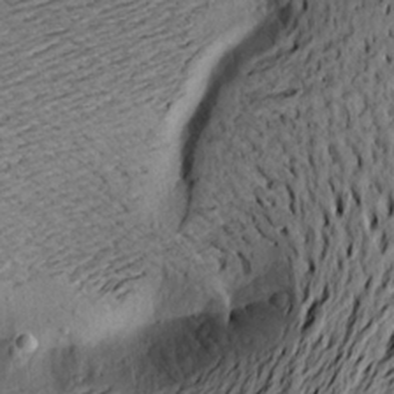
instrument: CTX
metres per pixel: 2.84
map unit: Aa
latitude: 20.5924
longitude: -148.9325
